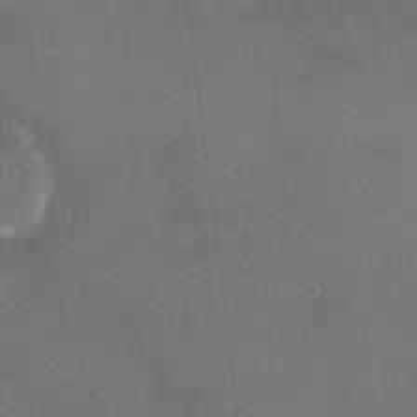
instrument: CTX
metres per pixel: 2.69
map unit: HNhu
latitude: 7.1592
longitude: 8.4629
